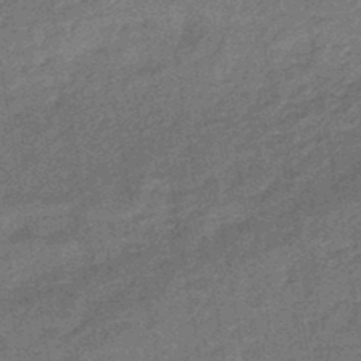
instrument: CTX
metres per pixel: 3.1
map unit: eHb
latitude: -45.6155
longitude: 87.0298
